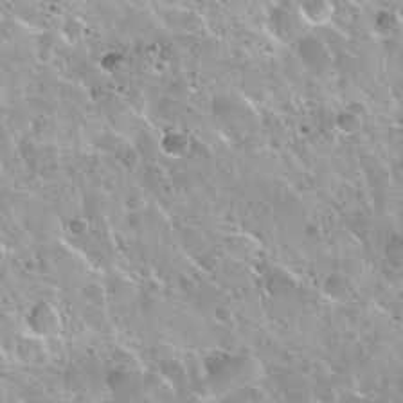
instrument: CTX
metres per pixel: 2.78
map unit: Nhu
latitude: 30.4034
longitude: -54.3845
